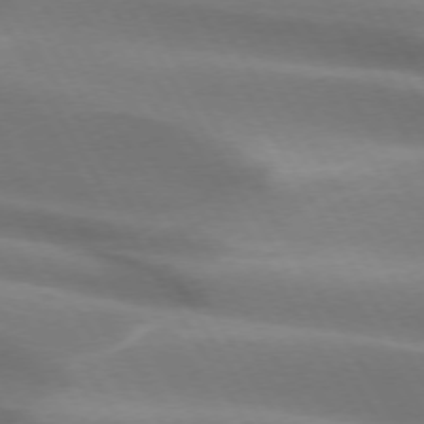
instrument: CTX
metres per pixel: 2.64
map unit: lApd
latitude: 73.0837
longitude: -51.5938
